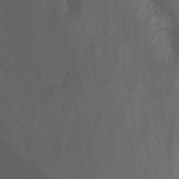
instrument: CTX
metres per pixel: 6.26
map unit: Nhu
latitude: -11.4832
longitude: -64.7624
